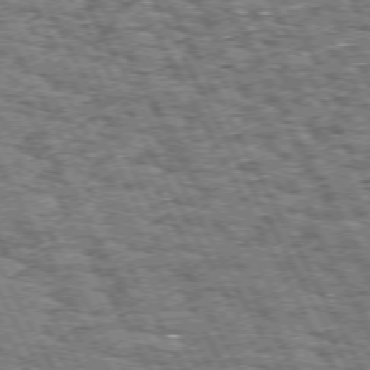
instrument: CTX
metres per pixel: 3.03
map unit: Hpe
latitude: 72.4034
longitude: -125.0647
